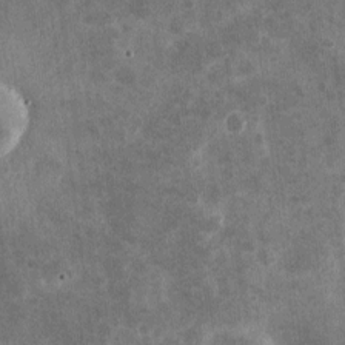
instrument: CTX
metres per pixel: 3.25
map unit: eHh
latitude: 4.3278
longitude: -71.5938
